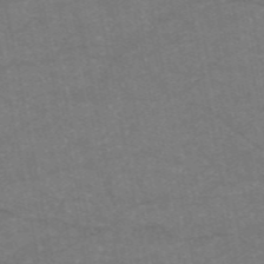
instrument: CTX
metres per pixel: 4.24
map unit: HNb
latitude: -55.4832
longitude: -39.8961
